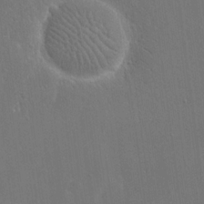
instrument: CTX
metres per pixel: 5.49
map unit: eHh
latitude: 19.7827
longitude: -67.5938
